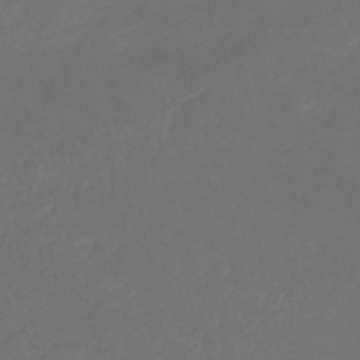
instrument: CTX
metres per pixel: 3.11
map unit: HNhu
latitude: -46.4251
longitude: 92.1417
